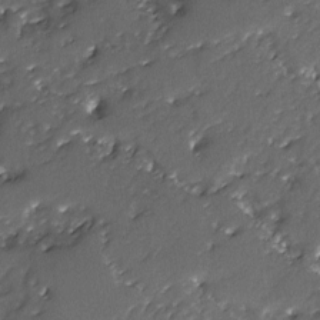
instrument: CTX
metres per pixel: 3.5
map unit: Ave
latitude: -7.8044
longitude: -117.5938
